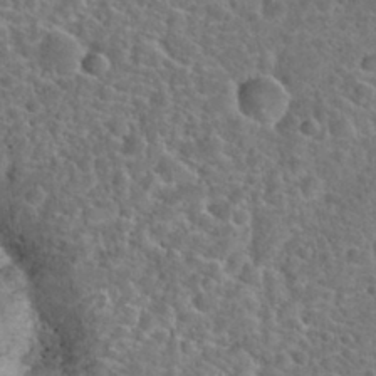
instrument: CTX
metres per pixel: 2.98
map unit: Hto
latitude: 23.6316
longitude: -48.1200
